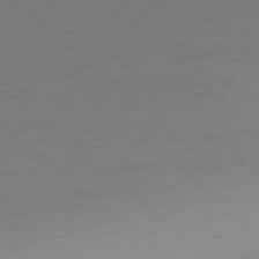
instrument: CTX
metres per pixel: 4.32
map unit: Ap
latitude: -78.1039
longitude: -57.2348
